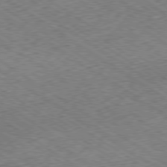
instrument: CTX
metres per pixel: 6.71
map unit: Ap
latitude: -79.9556
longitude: -51.8583
